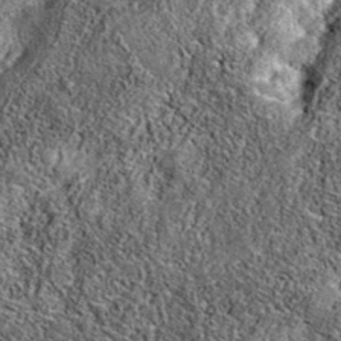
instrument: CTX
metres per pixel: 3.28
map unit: eAb
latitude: 36.1200
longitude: 108.6329
